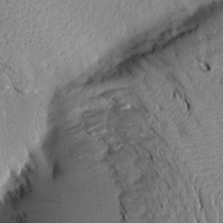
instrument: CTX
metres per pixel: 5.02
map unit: Aa
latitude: 15.1781
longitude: -146.6680
